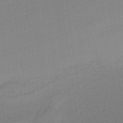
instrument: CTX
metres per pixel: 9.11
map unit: HNb
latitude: -37.1053
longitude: 55.8989
